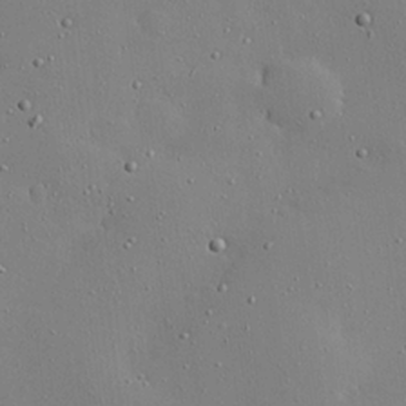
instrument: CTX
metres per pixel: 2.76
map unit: Hve
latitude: 26.2523
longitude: -92.4412
